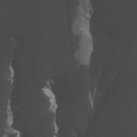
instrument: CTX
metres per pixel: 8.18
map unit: lHvf
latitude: 21.5560
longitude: 142.1794
